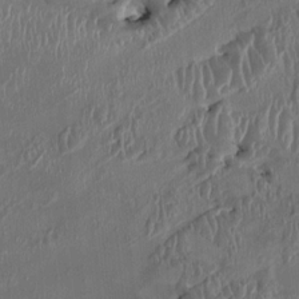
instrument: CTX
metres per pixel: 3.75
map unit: HNhu
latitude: 3.5749
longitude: -6.1578
